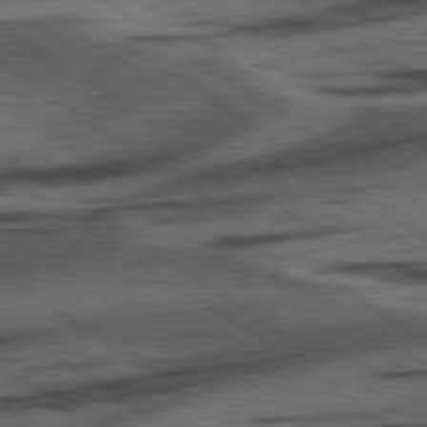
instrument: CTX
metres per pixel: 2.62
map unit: lApd
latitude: 78.2334
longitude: -54.3089
